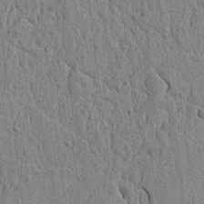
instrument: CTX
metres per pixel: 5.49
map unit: lAvf
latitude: 6.7813
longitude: 167.2376
